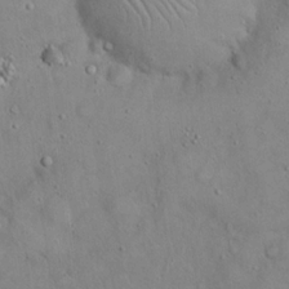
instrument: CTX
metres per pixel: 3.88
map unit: eHh
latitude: 19.8961
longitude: -60.5357
